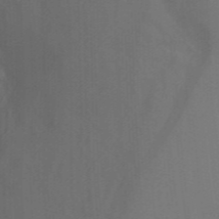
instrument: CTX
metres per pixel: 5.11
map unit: Ht
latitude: -5.5210
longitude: -26.6113
